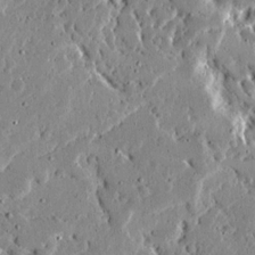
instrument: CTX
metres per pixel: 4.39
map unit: Ave
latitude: 14.1200
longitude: -138.9136
